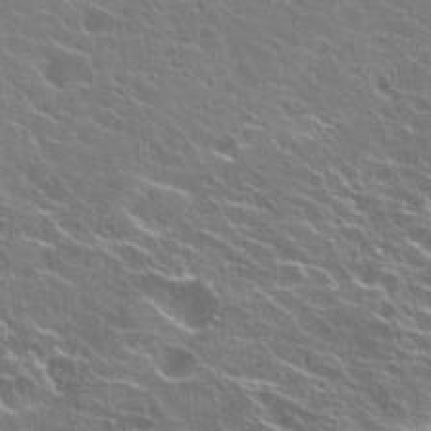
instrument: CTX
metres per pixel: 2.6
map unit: Hto
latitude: 22.4979
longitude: -40.2144
